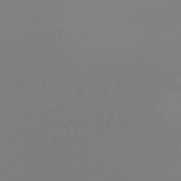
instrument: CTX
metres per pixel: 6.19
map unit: lHb
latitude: -44.6330
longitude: 64.1795
